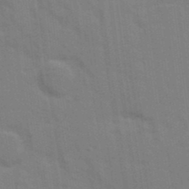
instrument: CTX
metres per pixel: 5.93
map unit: Ave
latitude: 11.0648
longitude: -102.0633
